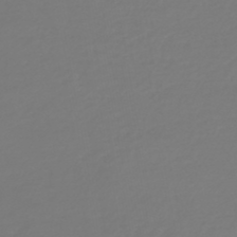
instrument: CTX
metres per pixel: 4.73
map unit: HNb
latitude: -46.7085
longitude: 54.9920
